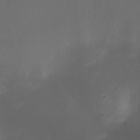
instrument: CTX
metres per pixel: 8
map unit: Htu
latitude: -6.6329
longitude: -68.8380
